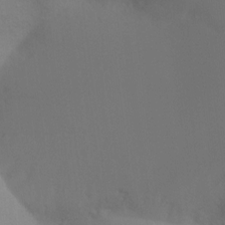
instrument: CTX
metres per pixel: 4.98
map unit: Ht
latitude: -16.3496
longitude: -47.4427
